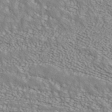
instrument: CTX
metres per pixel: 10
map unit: ANa
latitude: 42.4601
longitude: 35.3321
